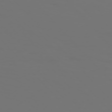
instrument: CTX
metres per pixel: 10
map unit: Hpe
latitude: 76.9702
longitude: -135.8016
